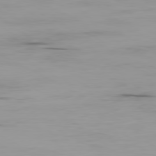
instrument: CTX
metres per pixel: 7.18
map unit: Ap
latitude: -79.9367
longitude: -76.5168
